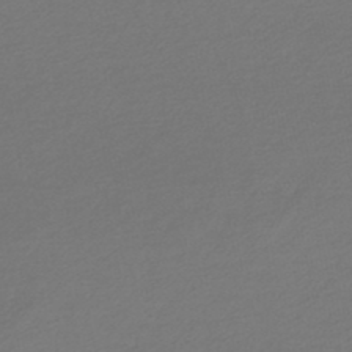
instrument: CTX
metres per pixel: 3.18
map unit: lHb
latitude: -46.2928
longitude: 68.2172
